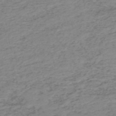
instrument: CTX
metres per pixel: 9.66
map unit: HNb
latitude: -52.0472
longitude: -52.8002
